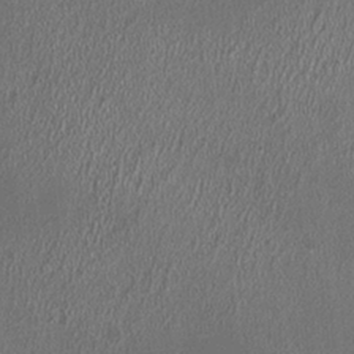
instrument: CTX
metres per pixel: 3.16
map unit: HNhu
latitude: 0.0444
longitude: 0.6330
